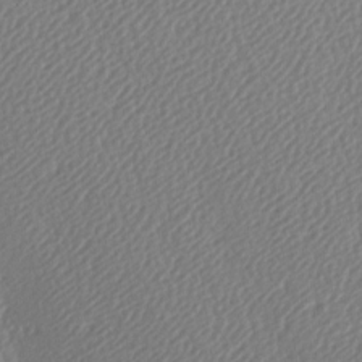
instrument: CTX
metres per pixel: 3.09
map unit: lAa
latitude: -9.0108
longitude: -128.0255
